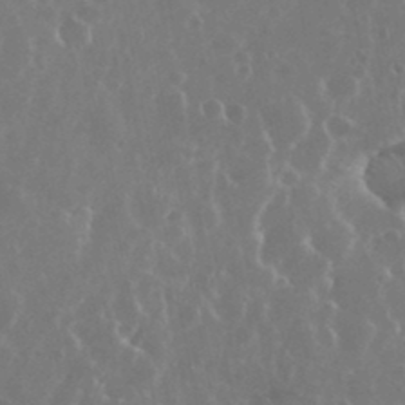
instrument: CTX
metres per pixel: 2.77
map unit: eHh
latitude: 35.2537
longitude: -59.1592
